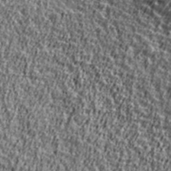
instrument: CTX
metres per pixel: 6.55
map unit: Ave
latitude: 41.7260
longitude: -112.3845
